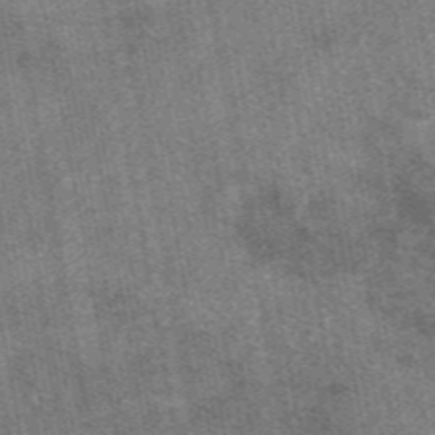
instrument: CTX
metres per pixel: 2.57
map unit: eAb
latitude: 47.8773
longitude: 122.2929
